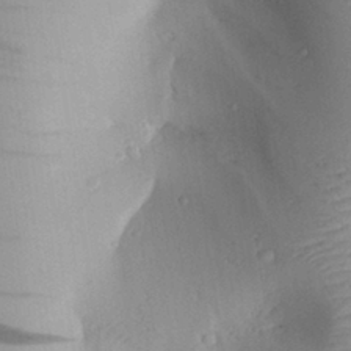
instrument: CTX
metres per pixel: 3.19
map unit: Aa
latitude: 28.0255
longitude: -135.6883
